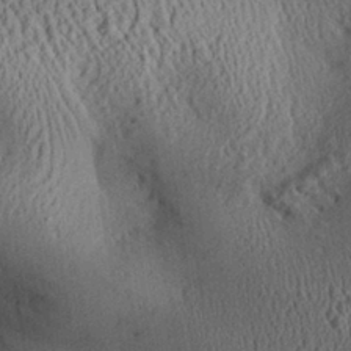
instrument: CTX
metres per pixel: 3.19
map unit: Aa
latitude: 28.8380
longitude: -136.3656
